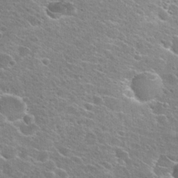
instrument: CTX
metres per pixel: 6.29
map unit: Hto
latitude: 26.6491
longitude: -44.7813
